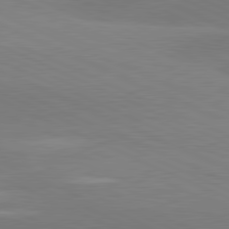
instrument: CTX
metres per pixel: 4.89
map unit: lApd
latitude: 81.3104
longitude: -155.8394
